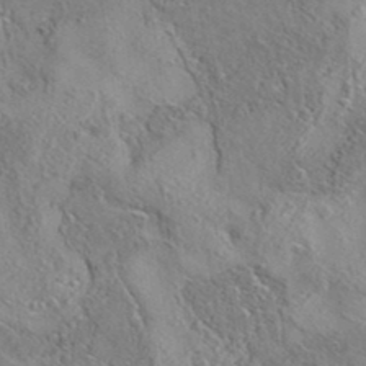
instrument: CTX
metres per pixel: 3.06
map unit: eAb
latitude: 35.6694
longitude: 108.3117
